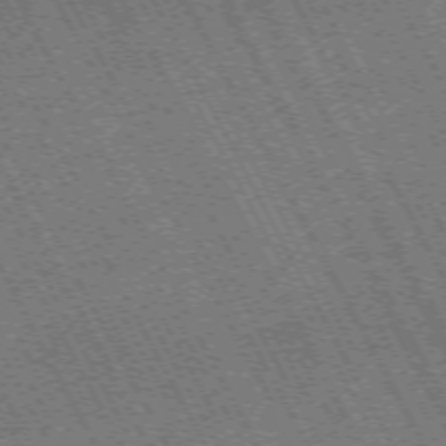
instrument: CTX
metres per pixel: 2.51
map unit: Hpe
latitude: -71.6911
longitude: 10.9920
